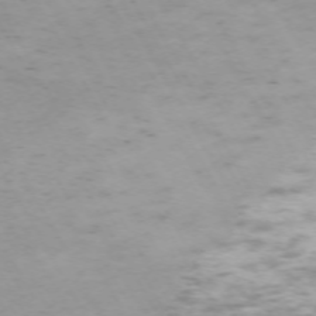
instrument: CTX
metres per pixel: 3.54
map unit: Hpe
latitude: -71.8800
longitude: 7.8422
